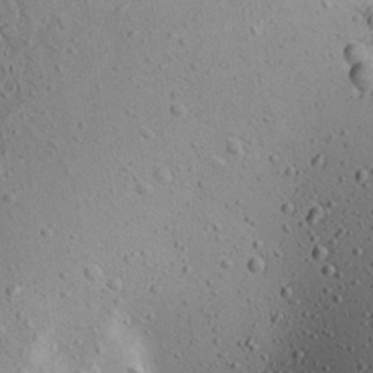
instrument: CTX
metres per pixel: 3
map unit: Aa
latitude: 22.2900
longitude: -140.2144
